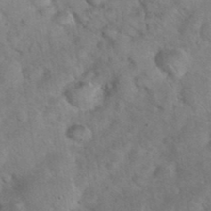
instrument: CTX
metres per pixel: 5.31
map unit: eHh
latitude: 37.3482
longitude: -65.1403
